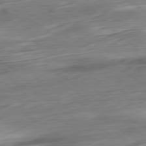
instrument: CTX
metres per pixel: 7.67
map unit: Ap
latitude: -80.3118
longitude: -69.2159
